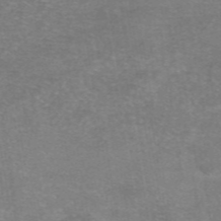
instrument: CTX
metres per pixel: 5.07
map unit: eAb
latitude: 47.0837
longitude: 102.2740
